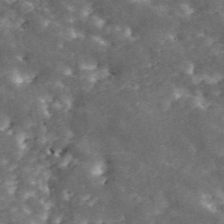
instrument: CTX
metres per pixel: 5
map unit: ANa
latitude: 45.8772
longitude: 38.5007
